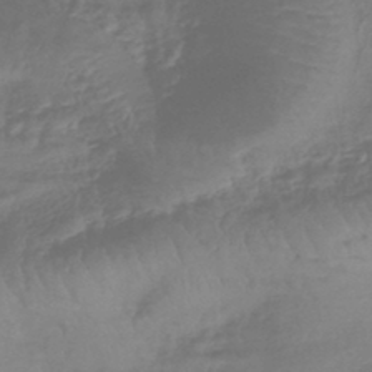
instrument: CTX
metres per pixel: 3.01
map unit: eHb
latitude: -43.1809
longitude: 82.0661
